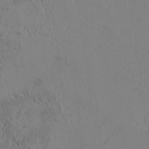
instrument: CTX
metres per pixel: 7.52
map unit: Htu
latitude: 2.9702
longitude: 148.3118
